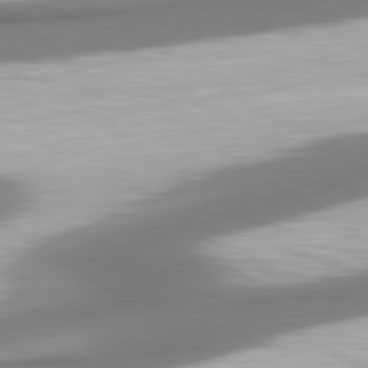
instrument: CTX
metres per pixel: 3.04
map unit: lApd
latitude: 80.3278
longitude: 179.8989
